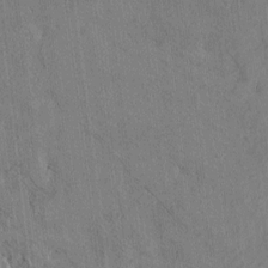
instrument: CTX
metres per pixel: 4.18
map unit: Htu
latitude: 3.6694
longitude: 151.6911
